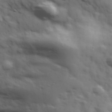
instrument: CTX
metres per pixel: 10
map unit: Hve
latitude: 31.9339
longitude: 150.5385
